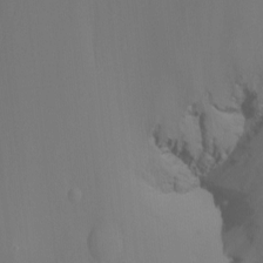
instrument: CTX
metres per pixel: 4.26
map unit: Nhu
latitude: -15.5588
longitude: -50.3089
